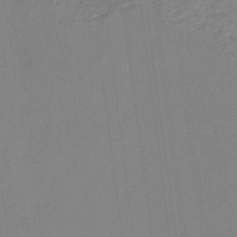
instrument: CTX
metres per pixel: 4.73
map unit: eHb
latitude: -36.9163
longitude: 74.8975
